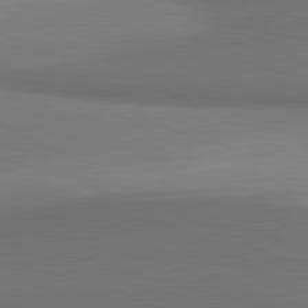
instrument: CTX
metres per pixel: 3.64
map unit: lApd
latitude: 81.2726
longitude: 155.3510
